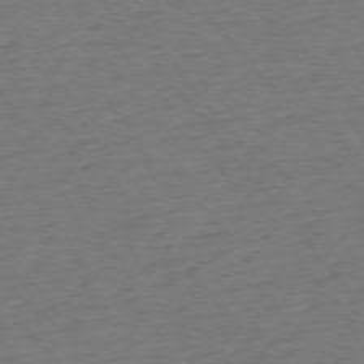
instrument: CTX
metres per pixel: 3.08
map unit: Ap
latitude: -75.6533
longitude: -82.9324
